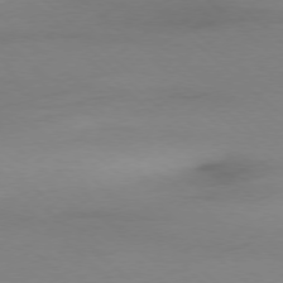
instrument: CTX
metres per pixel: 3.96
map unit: Ap
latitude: -78.1039
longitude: -70.3278
